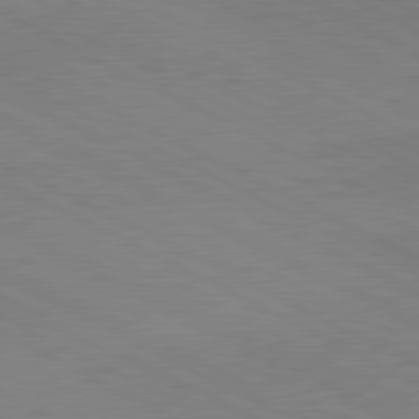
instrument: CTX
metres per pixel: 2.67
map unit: lApd
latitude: 80.7624
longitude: 148.7086
